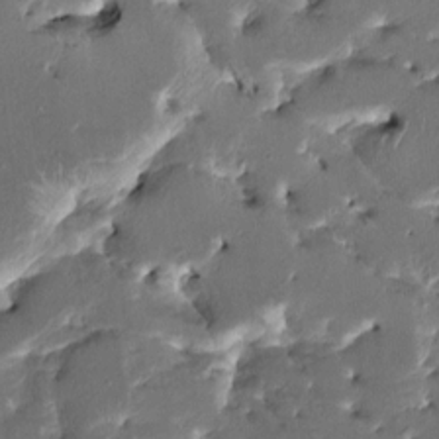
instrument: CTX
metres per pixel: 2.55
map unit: HNhu
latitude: 5.4804
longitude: -5.8394
